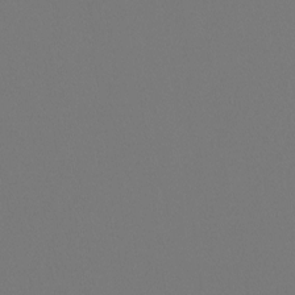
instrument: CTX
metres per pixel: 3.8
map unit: Htu
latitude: -14.0850
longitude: -48.3089
